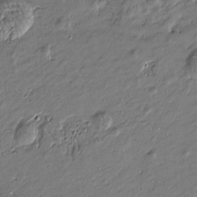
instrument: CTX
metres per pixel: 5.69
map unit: Htu
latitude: -6.8975
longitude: 177.0864
